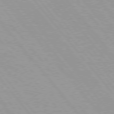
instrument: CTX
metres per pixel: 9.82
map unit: Hpe
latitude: 76.1577
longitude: -152.8569
